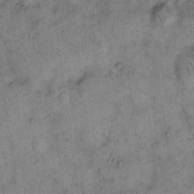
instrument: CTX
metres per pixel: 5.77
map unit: eHh
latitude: 14.5735
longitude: -64.8947
